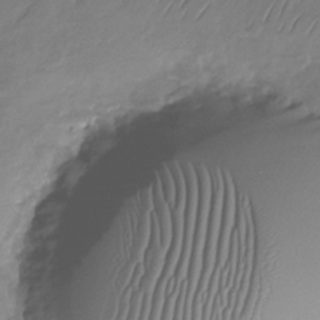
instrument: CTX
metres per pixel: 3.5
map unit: Nhu
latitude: -29.3888
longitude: -59.1214
